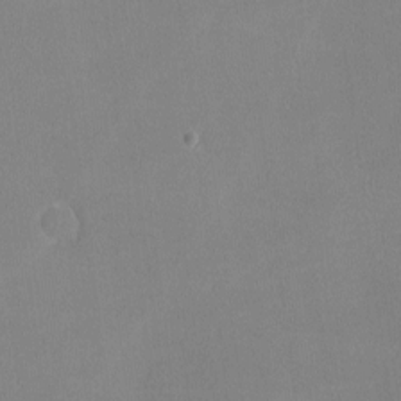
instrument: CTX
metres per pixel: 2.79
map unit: lHvf
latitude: -12.0472
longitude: -100.3089
